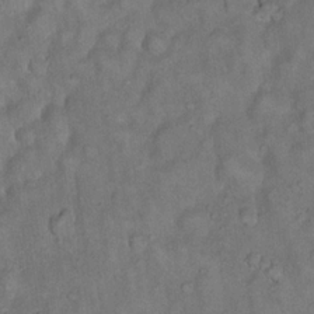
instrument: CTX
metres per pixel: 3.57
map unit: eHh
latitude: 17.8961
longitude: -62.4790
